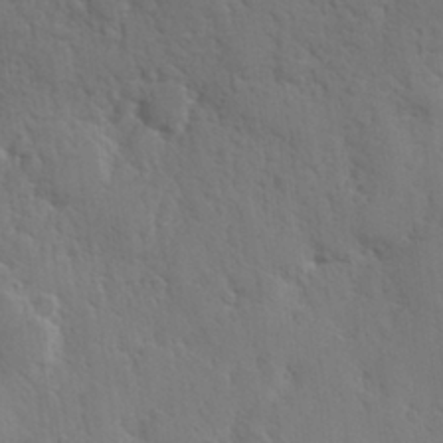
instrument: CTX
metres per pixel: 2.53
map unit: Hve
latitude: 26.9703
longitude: 150.4629
